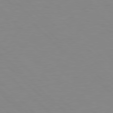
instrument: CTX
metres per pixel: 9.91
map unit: Hpe
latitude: 78.2523
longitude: -164.3467
